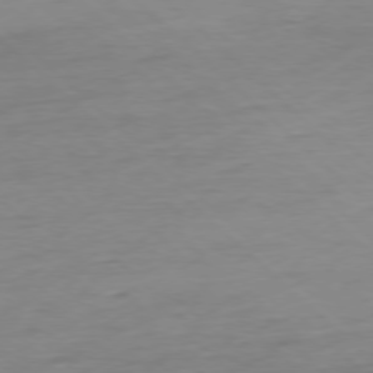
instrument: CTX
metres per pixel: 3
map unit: Ap
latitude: -77.3888
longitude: -77.5371
